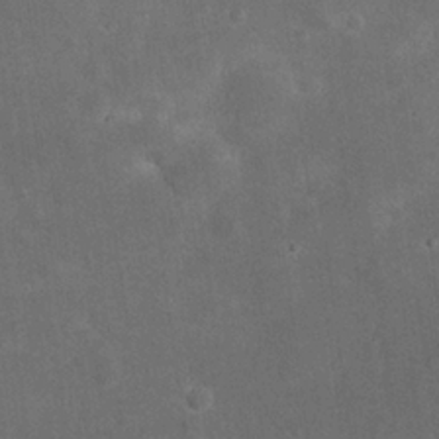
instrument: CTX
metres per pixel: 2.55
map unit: eHh
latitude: 24.8946
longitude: -68.3467
